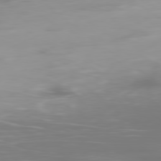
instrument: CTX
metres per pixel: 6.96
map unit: Ap
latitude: -79.9367
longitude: -68.1956
